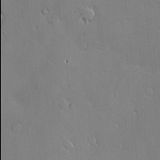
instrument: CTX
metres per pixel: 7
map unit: Nve
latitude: -9.8233
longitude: 174.0094
